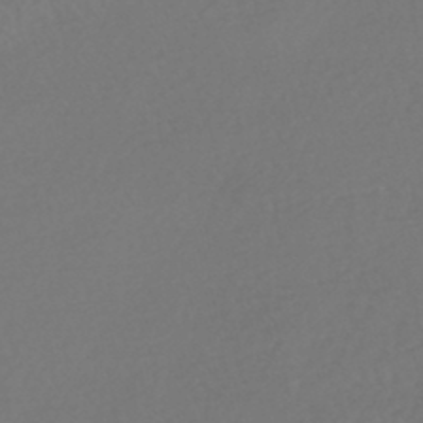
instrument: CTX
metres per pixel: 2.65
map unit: HNhu
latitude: -47.8611
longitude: 97.8234
